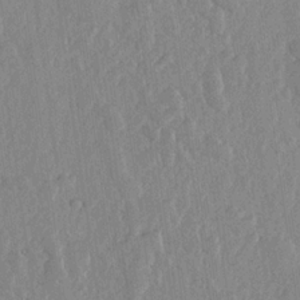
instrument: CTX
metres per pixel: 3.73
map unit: lHvf
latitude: 18.2333
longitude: -116.7435
